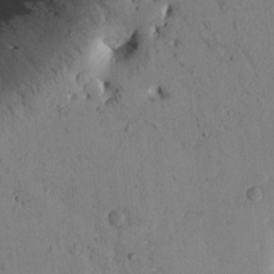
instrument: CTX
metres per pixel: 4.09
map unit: Htu
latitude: 0.2144
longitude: 173.6344
